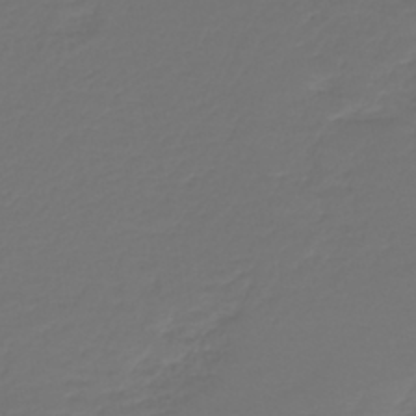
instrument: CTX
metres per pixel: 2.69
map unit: lHb
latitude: -43.6154
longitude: 60.5196
